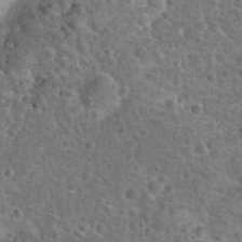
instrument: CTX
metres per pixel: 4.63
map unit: Hto
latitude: 23.6127
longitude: -48.1200
